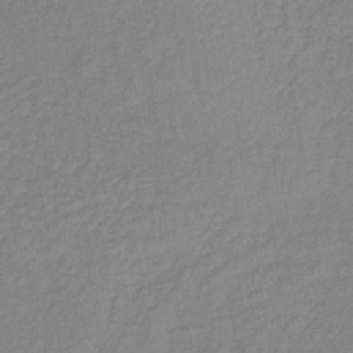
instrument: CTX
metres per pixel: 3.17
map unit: lHb
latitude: -37.1053
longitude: 69.0864
